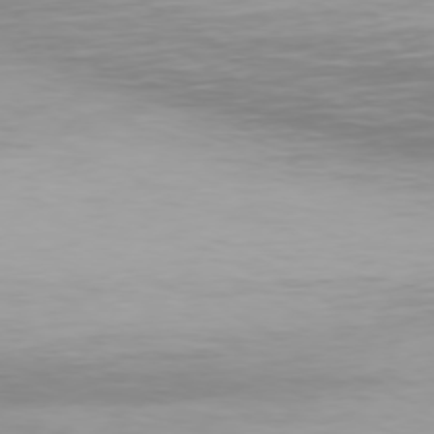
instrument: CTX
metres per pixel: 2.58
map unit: Hpe
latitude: 74.8191
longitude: -129.7827
